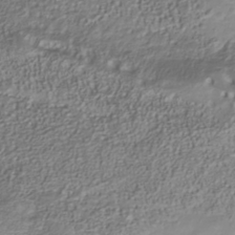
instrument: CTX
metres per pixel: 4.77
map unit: Nhu
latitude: -41.0108
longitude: -85.6316
